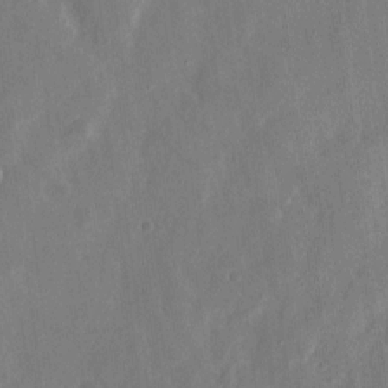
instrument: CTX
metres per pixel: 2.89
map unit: eHh
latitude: 9.4238
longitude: -68.9892
